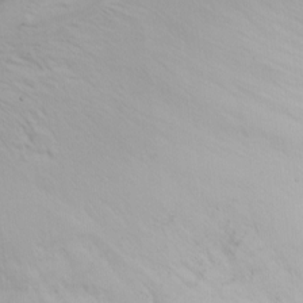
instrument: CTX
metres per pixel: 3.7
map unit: Nhu
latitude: -5.7855
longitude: -69.3859
